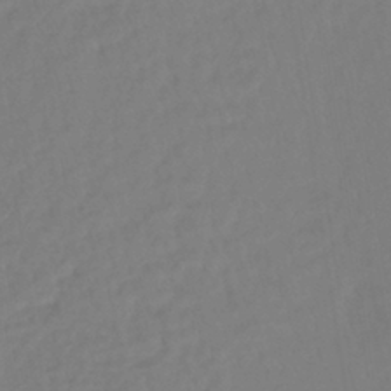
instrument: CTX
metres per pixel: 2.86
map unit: lHb
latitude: -38.8597
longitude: 58.6140
